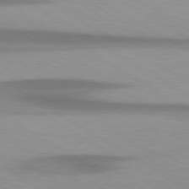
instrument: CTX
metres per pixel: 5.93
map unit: lApd
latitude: 79.5938
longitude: -124.1200
